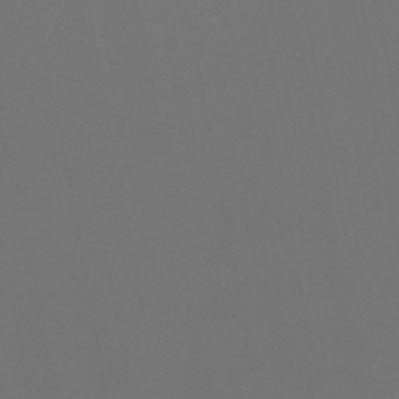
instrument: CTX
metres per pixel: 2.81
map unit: lHb
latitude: -47.5021
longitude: 68.8219
